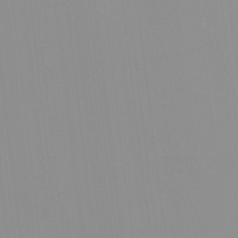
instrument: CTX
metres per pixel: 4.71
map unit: Nhu
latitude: -0.1795
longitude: -78.1956
